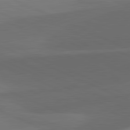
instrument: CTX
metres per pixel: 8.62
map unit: lApd
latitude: 81.6694
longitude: 126.1416
